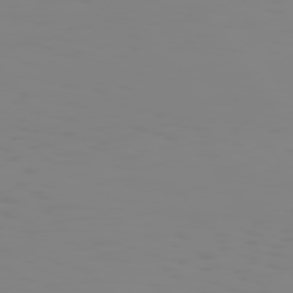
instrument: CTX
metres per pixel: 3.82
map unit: Hpe
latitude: 74.2523
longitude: -126.6869
